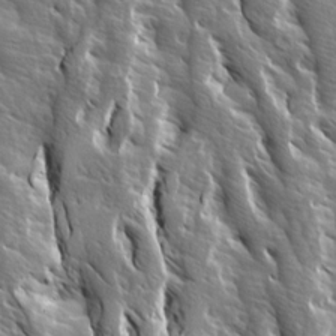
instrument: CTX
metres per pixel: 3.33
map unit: Ave
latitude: 14.8569
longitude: -132.9892
